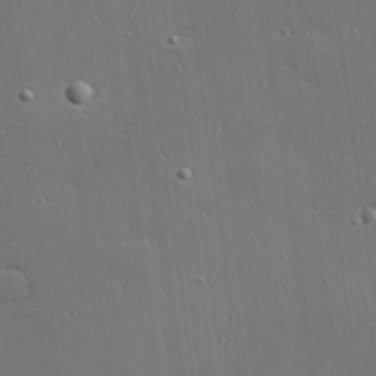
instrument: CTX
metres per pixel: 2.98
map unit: Hve
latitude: 27.3860
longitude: -90.5546
